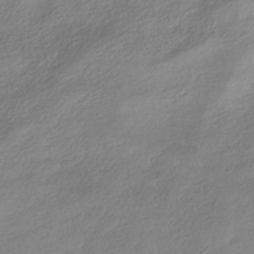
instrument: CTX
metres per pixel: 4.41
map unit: HNhu
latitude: -41.8422
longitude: 102.2928
